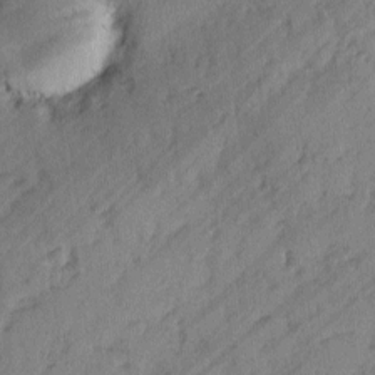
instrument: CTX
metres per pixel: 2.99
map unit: lAvf
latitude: -2.6707
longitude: -105.4805
